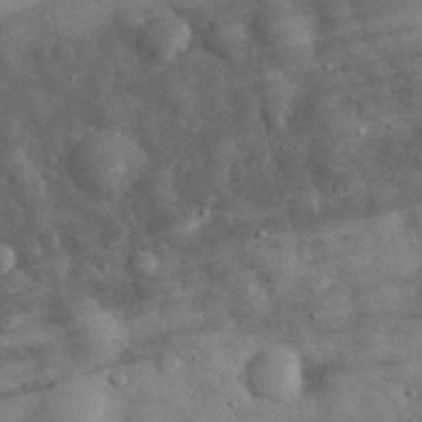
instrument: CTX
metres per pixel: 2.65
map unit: eHh
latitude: 31.3482
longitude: -70.9891
